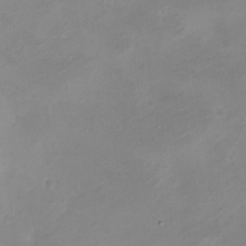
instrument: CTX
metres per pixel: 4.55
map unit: eHh
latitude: -5.3320
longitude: -78.3279
